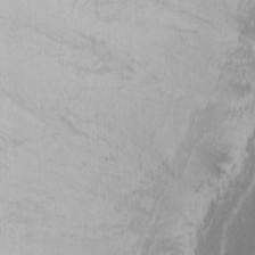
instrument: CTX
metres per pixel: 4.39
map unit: Nhu
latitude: -0.7275
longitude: -78.7624
